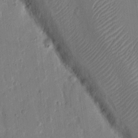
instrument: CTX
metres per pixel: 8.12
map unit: eHh
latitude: 14.8947
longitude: -69.2915
